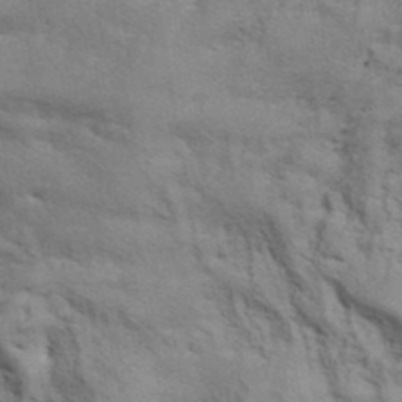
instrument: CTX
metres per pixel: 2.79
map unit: ANa
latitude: 41.8772
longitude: 17.4455
